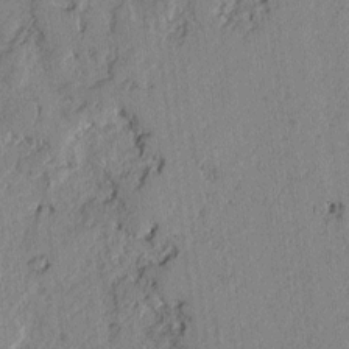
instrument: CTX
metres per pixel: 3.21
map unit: lAvf
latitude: -2.7085
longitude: -107.8583
